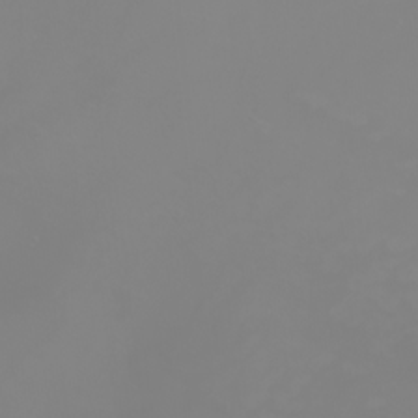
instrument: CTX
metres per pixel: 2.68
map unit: Nhu
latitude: -5.8422
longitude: -92.2333
